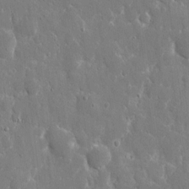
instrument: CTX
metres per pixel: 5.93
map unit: eHh
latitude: 9.0081
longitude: -69.9717
